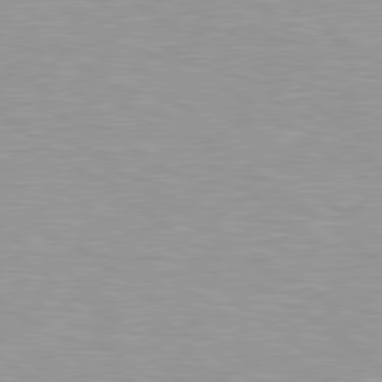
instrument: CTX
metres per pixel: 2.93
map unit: Hpe
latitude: 79.2726
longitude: -153.9150
